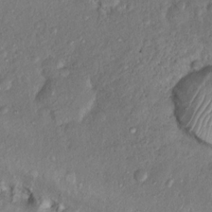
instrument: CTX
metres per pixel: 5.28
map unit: Hto
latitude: 14.5357
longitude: -29.6694
